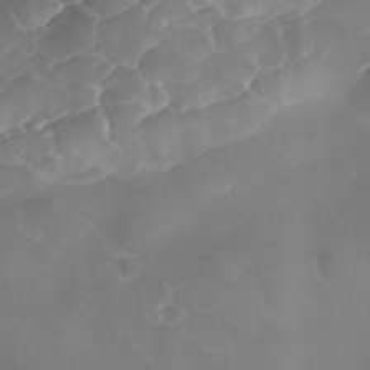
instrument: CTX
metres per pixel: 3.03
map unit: Ave
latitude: -9.6722
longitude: -122.4223
